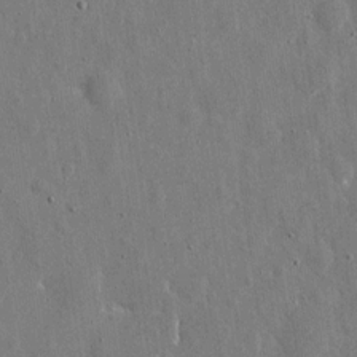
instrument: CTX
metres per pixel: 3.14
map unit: eHh
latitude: 11.2537
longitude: -69.7261
